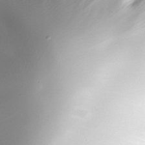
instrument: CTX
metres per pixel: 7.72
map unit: Nhe
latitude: -32.4440
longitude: -115.7827
